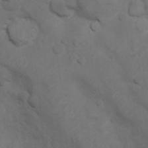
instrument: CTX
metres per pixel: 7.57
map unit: Nhu
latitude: 8.5735
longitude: -24.4223
